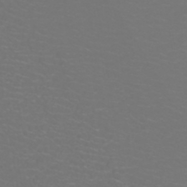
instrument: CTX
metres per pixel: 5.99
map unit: ANa
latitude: 36.5924
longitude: 13.9367
